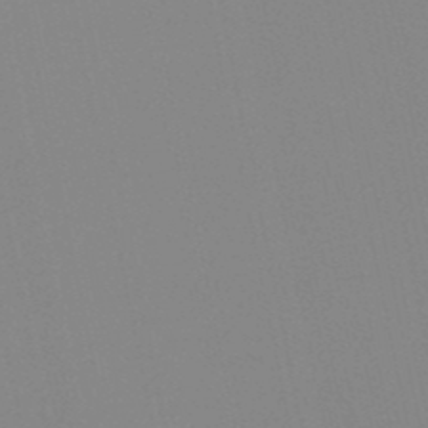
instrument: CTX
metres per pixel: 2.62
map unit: lHb
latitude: -49.2943
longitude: 80.9542
